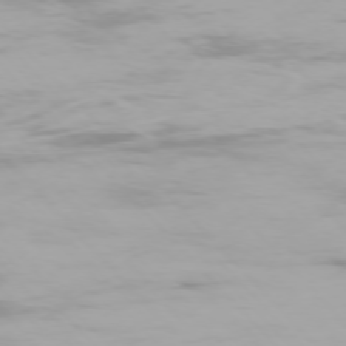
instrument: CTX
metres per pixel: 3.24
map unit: Ap
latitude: -75.9556
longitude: -75.8017
